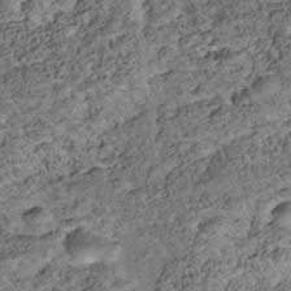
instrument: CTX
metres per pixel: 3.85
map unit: Nhe
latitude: -40.1228
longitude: -116.8569
